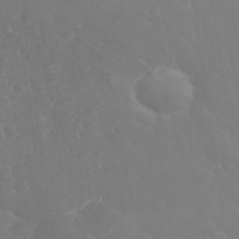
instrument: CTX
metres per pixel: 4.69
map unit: eHh
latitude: 32.8569
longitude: -60.8380
